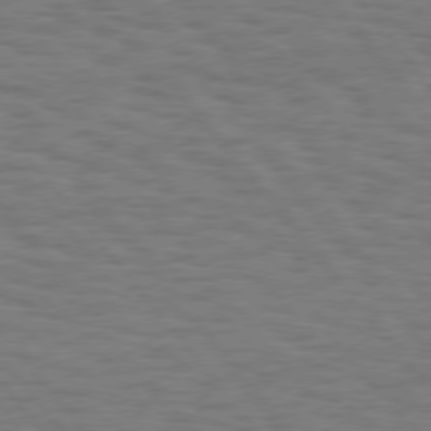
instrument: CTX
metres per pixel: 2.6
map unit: Hpe
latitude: 75.9528
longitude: -136.9703
